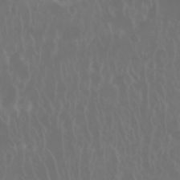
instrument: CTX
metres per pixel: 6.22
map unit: Nhu
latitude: 28.6490
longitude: -63.0459
